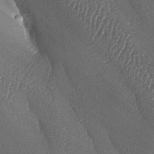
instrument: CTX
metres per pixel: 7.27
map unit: lAa
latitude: -7.1998
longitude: -129.3859
